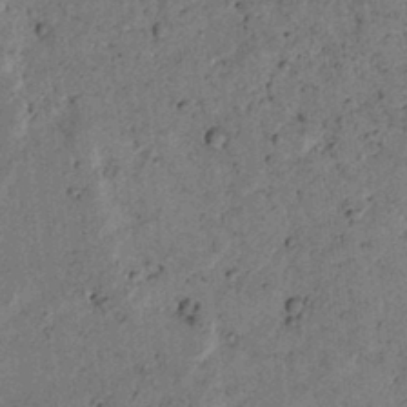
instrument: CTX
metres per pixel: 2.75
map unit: lAvf
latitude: 4.9892
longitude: 159.0486
